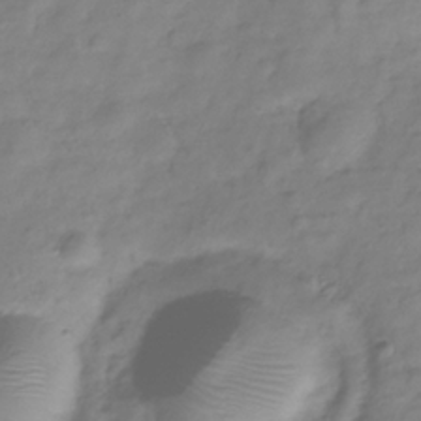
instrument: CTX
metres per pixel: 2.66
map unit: Hve
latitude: -33.1431
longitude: 90.3684
